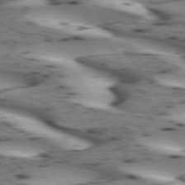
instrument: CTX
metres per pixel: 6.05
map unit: lApd
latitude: 73.0459
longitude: -53.9528
